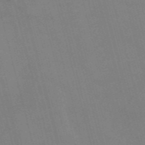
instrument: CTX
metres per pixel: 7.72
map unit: Nve
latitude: -58.8407
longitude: 61.7478
